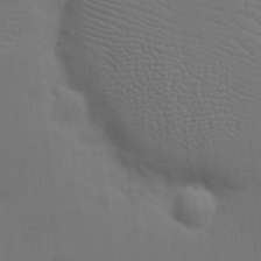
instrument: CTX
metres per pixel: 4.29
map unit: eHh
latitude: 18.8380
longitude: -66.7057
